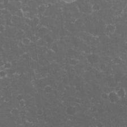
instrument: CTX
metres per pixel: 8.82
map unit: eHh
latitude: 32.7057
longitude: -61.4615
